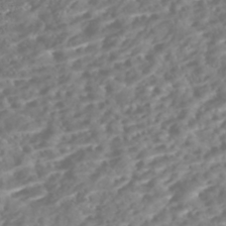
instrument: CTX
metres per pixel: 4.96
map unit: Nhe
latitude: -47.8044
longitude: -172.9891
